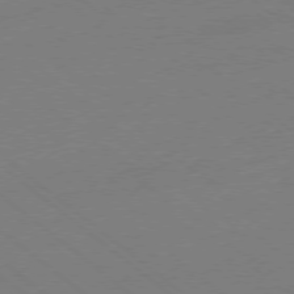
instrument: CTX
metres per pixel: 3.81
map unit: Ap
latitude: -78.3684
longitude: -56.2144
